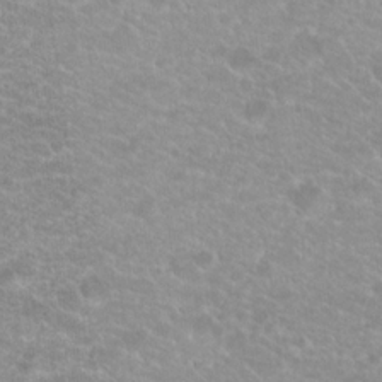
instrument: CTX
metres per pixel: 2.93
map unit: Hto
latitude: 20.1200
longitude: -37.3293
